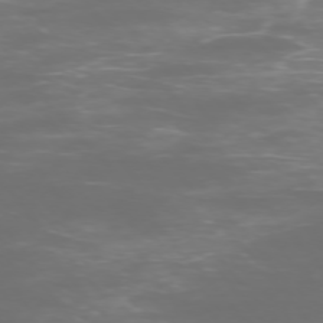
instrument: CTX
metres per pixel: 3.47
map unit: Ap
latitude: -75.2187
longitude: -76.7057
